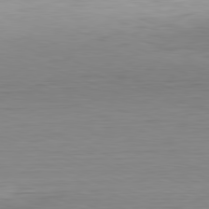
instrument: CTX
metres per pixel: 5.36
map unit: Hpe
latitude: -81.5399
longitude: 9.4454
